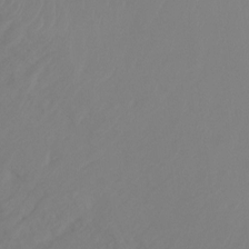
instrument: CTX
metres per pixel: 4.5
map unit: Ht
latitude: -15.6344
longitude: -44.0255
